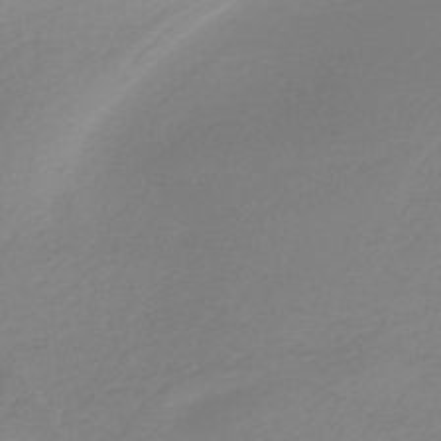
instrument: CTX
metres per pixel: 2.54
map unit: HNb
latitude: -36.6329
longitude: 55.0487
